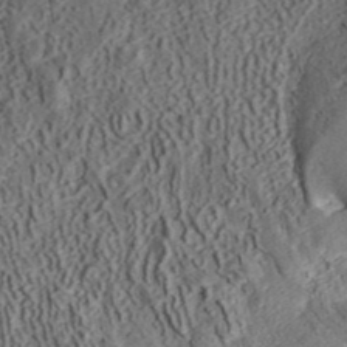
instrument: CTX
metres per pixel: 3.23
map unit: ANa
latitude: 41.8394
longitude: 35.0297
